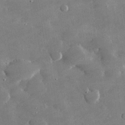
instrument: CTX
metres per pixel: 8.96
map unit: lHvf
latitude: 31.0648
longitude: -93.6316
